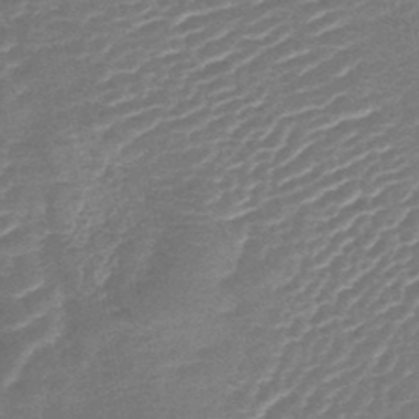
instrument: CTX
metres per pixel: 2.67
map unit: lHb
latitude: -44.0472
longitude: 77.8422
